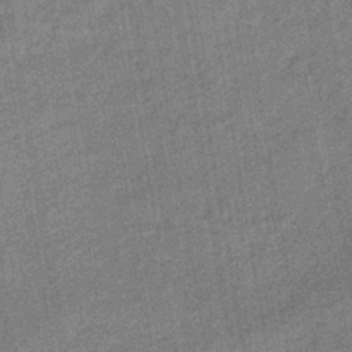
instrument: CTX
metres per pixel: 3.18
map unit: lHb
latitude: -39.1998
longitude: 74.4818
